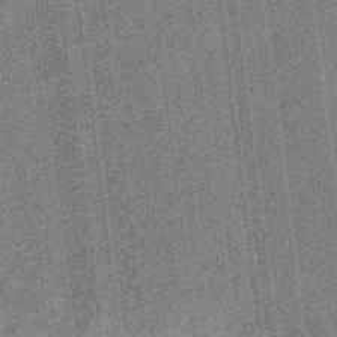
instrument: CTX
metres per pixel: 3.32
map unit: eHb
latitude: -32.3118
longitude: 74.0283
